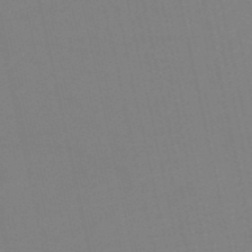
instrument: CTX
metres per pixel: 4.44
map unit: HNb
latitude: -52.4818
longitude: -48.1200
